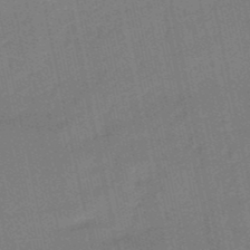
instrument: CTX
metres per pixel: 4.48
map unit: lHb
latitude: -50.7841
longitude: 79.7288
